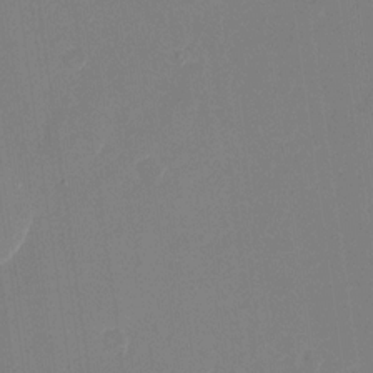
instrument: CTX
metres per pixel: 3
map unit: Nhu
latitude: -28.4062
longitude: -65.6505
